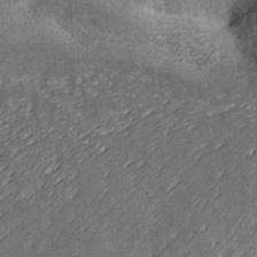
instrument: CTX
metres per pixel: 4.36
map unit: ANa
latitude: 35.6316
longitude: 13.0298
